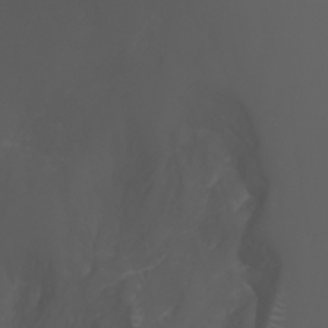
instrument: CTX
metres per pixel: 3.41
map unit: Htu
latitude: -5.3320
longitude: -88.4034
